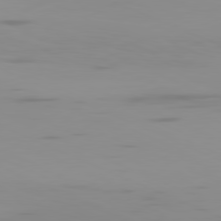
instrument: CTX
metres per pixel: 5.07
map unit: Ap
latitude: -81.4266
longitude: -60.8947
